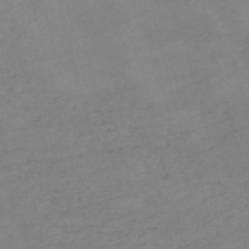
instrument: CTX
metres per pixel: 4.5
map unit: HNb
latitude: -54.2929
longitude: -49.5560
